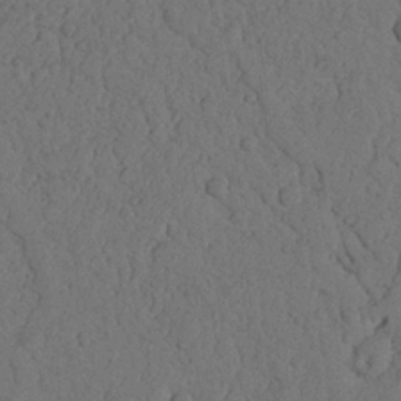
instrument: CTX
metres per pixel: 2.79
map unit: Nhu
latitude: 21.5938
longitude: -75.0647
